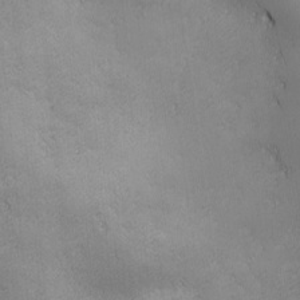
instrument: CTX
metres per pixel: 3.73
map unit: Ave
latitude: -7.5399
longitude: -121.4049
